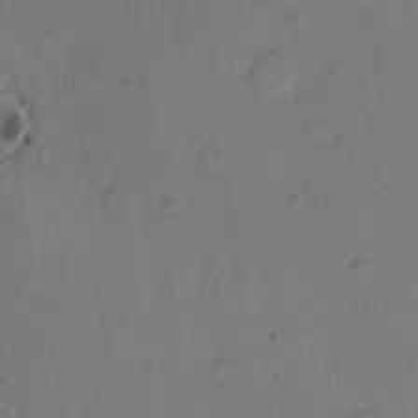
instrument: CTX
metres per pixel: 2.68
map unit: Hto
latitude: 7.2537
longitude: -62.5168
